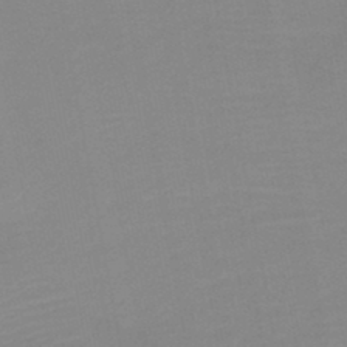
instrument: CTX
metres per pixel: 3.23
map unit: HNb
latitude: -45.6344
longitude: -44.3656
